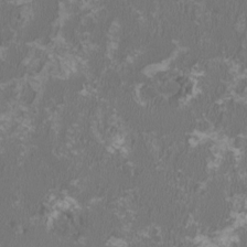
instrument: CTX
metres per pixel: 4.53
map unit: HNhu
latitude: 0.9513
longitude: -1.8772
